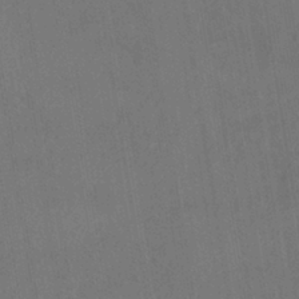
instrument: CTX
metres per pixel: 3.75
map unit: eHh
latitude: -40.0850
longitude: -26.5357
